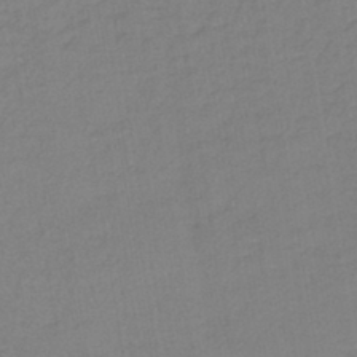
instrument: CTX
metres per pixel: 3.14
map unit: lHb
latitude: -41.6155
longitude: 59.8800
